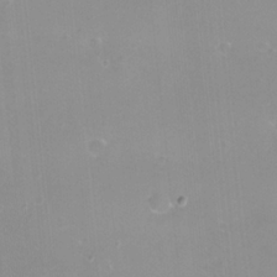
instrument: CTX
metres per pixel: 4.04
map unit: eHh
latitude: -12.2362
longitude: -60.8758
